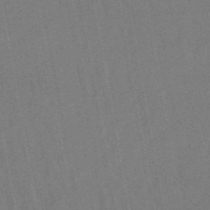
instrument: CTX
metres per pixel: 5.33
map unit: lHb
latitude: -49.2754
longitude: 73.4265
